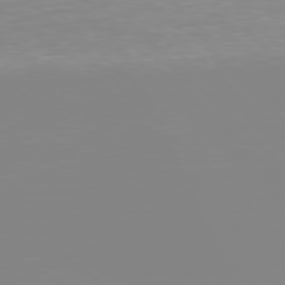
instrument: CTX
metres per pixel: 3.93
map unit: Hpe
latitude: 77.5560
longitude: -161.8205
